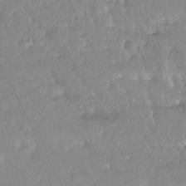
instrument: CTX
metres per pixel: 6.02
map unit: Nhu
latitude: -14.0283
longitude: -63.5371
